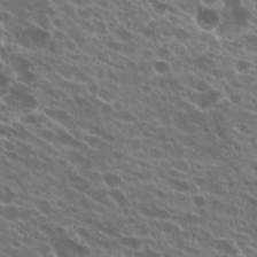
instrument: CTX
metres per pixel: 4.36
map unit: Hto
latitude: 24.3278
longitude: -40.2333
